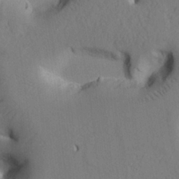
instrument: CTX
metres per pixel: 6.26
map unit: Htu
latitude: 2.2144
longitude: 176.0661
